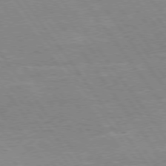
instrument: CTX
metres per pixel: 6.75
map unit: Hpe
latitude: 75.2726
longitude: -142.5924
